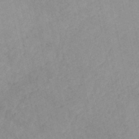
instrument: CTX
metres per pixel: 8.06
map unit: lHb
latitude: -45.8611
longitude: 69.7855
